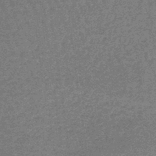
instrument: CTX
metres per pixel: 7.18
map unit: lHb
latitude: -44.8030
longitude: 66.4629
